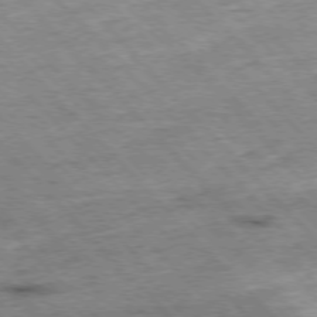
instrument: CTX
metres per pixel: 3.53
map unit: Hpe
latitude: -76.6707
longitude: -15.9717
